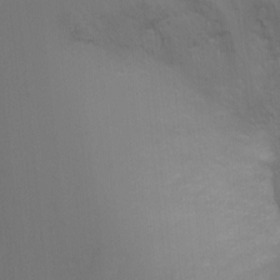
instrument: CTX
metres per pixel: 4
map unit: Ht
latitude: -4.2928
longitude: -28.4601
